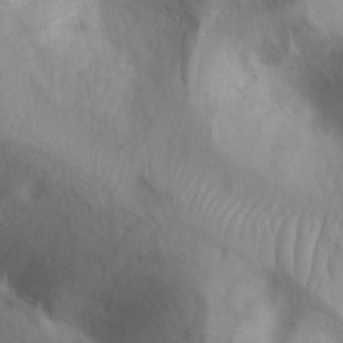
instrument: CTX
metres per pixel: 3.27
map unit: Ht
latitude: 3.0269
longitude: -26.4412
